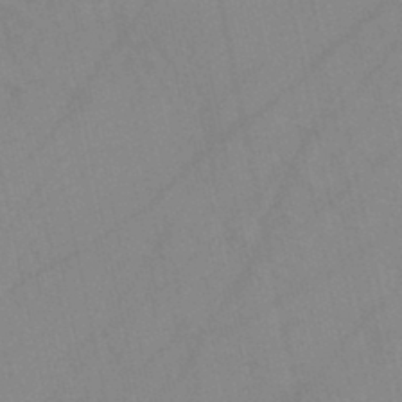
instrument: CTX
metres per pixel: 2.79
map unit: HNb
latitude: -44.9164
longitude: -41.7827
